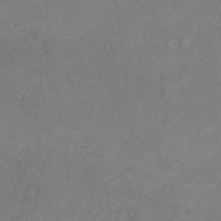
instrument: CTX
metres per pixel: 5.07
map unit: HNhu
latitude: 6.7246
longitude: 5.0297
